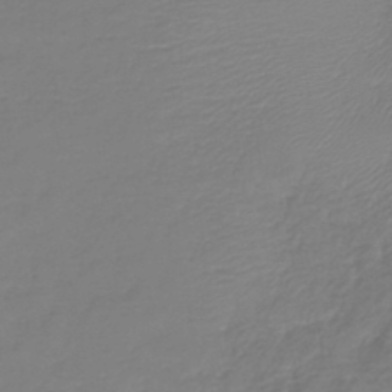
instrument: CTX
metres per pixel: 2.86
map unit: lHb
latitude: -42.4251
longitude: 77.0675
